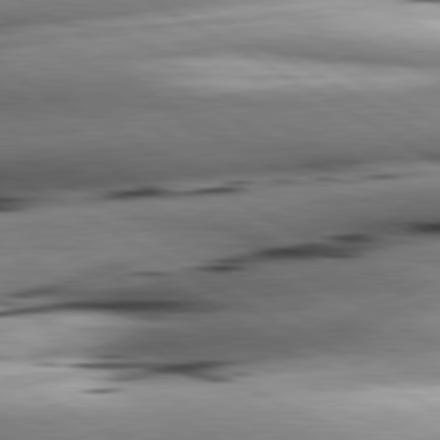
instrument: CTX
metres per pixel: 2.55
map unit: lApd
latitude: 80.7246
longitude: -161.7449
